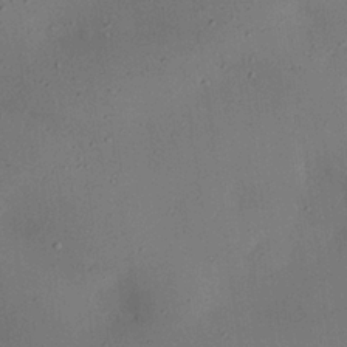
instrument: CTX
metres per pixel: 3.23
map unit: eHh
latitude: 25.2159
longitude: -71.4804
